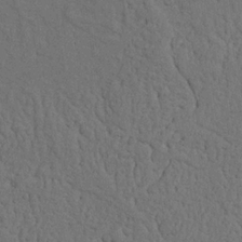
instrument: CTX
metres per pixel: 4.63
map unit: Nhu
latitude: 21.7261
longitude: -74.5924
